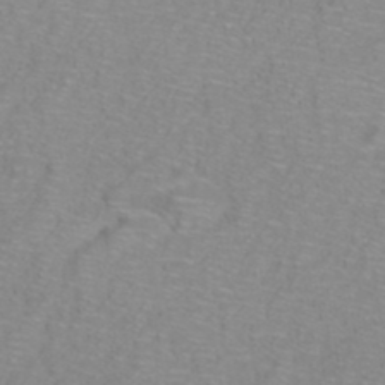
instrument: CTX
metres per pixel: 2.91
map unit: ANa
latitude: 39.7072
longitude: 23.5021
